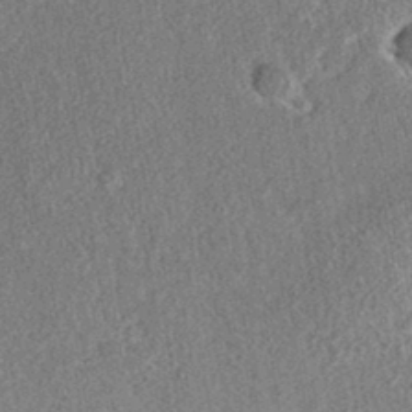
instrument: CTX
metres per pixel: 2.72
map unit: eAb
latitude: 35.9528
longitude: 110.5384
